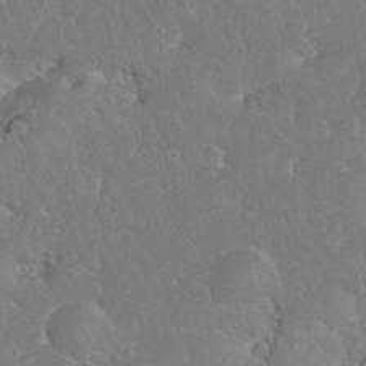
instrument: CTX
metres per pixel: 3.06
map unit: eHh
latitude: 34.9702
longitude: -64.0822
